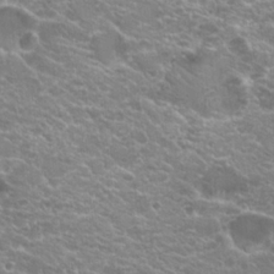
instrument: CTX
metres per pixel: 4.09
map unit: Hto
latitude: 20.0255
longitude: -36.3467
